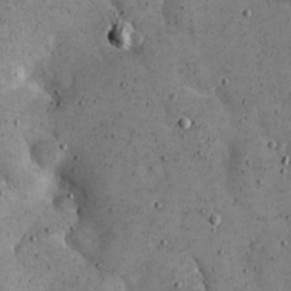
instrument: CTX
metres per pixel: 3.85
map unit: eHh
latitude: 21.6883
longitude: -65.4993
